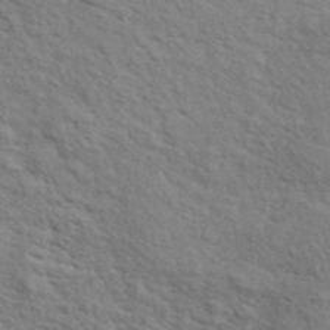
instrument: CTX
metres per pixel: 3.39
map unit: ANa
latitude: 41.5182
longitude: 29.4832
